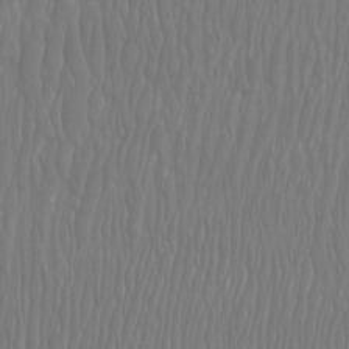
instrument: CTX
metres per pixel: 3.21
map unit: Htu
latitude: -9.2187
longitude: -75.9150
